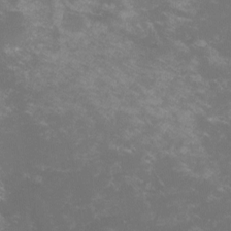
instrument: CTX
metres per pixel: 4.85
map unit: lHvf
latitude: -13.9367
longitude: -101.2159
